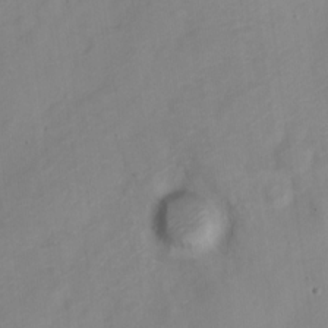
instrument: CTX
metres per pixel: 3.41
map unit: Nve
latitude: -21.9367
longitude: 106.6519
